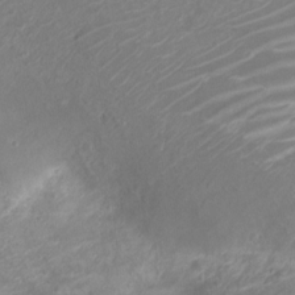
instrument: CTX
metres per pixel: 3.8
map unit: Nve
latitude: -19.4454
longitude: 106.2740
